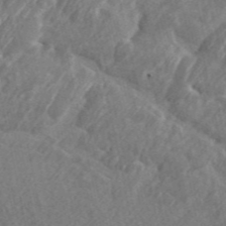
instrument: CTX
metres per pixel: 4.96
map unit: Aa
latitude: 33.9150
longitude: -134.0444
